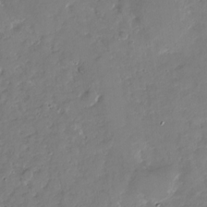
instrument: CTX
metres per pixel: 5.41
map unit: Nhu
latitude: -29.4643
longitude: -79.8206
